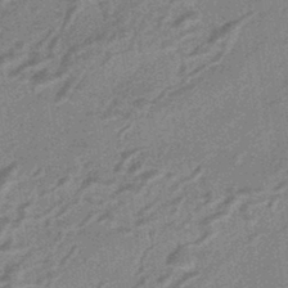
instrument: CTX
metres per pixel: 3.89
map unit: HNhu
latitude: -43.2187
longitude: 90.8597
